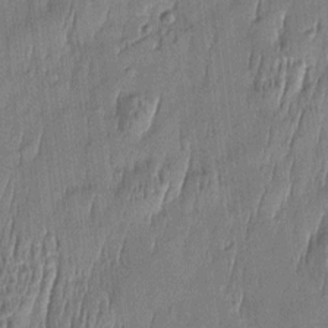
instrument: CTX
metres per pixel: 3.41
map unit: Htu
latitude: -5.5021
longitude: 175.1431
